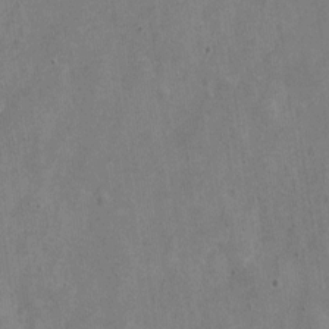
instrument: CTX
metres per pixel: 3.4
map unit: Nve
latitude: -24.0661
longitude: 107.5966
